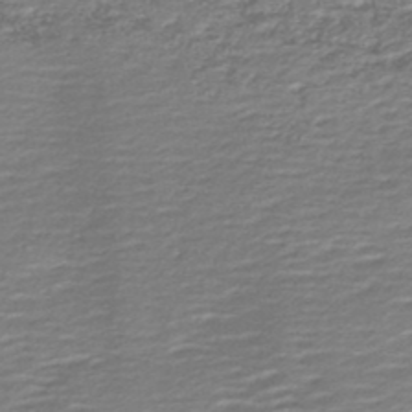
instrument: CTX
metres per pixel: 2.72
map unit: lHb
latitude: -46.4440
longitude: 73.8611
